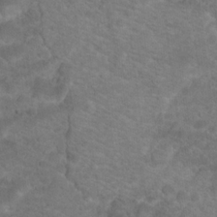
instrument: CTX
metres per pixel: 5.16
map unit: Hto
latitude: 19.2159
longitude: -38.8191
